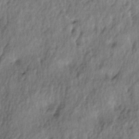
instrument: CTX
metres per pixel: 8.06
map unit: lAa
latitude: -5.1809
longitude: -125.4993
